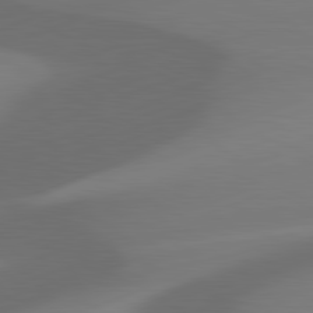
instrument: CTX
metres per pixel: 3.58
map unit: lApd
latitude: 81.0458
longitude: -82.2522
